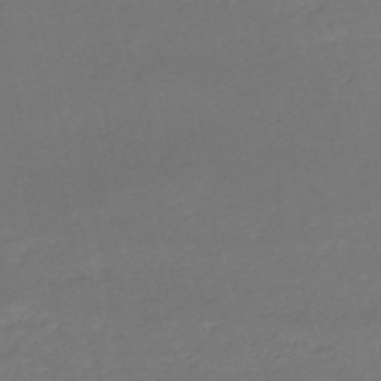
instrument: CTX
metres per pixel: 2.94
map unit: eHh
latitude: -52.5384
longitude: -25.3859
